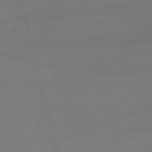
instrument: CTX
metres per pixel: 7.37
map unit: lHb
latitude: -47.5966
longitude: 63.3320
